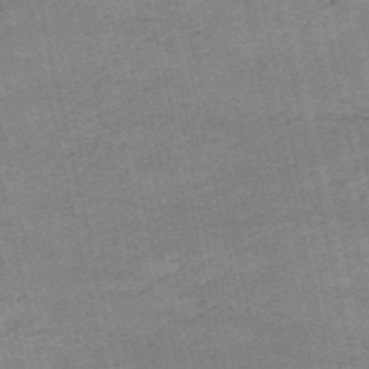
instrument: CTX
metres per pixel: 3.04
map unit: HNb
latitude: -53.3509
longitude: -40.9135
